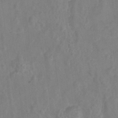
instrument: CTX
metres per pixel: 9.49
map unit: Hto
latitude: 6.4223
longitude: -31.8584
